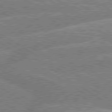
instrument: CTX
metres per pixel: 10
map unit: lApd
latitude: 79.6883
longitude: -158.2712
